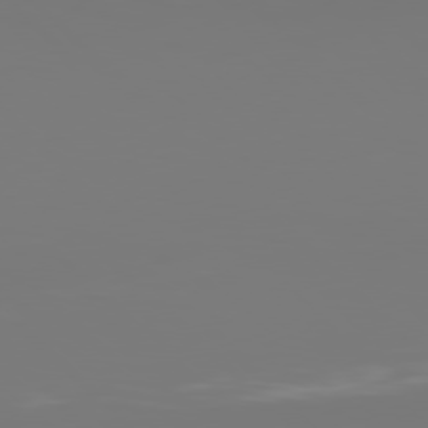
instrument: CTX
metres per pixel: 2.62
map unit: Hpe
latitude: 77.5182
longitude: -134.3089
